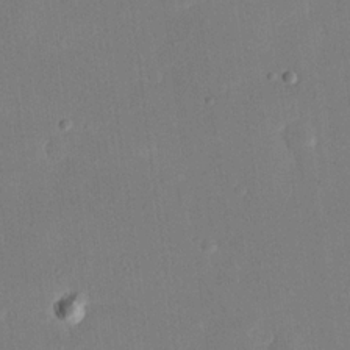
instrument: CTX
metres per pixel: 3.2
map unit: eHh
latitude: 19.1970
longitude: -70.2900
